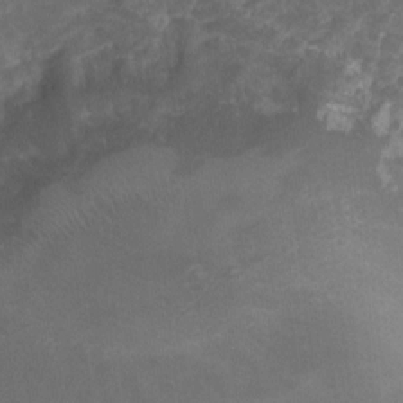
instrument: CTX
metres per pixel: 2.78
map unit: Hto
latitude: -8.8975
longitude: -42.9703
